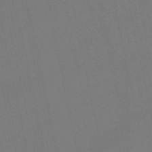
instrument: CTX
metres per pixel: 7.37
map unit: lHb
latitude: -47.4454
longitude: 61.5399
